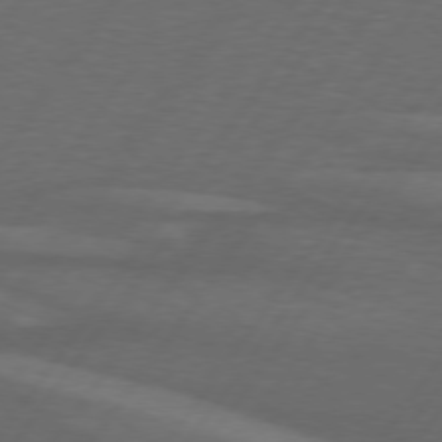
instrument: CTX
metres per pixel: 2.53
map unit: lApd
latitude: 74.5924
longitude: -79.0648
